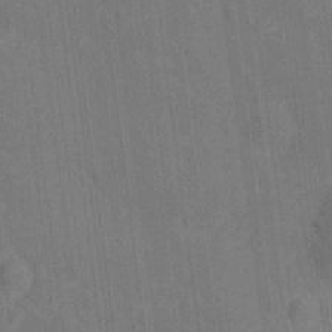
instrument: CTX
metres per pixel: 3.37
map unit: Hto
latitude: 14.4979
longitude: -36.1767
